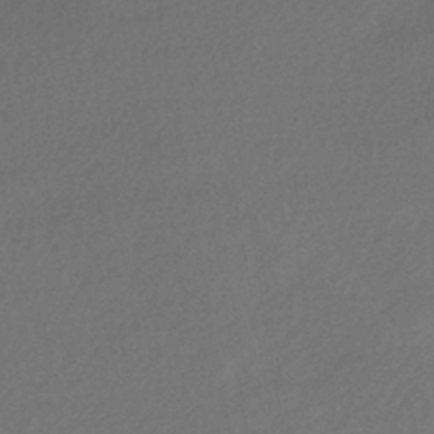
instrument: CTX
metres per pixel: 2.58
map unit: HNhu
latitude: -41.7855
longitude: 96.0850
